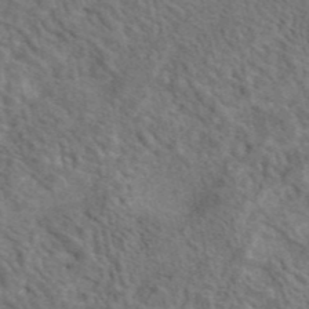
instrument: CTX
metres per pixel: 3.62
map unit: eAb
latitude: 42.3656
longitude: 109.1242
